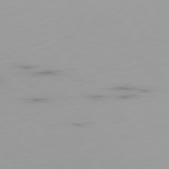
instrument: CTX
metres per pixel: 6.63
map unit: Ap
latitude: -77.5021
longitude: -62.7436
